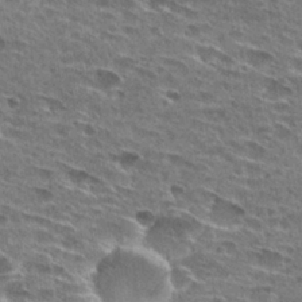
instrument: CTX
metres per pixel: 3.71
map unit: Hto
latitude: 27.7072
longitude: -45.9150
